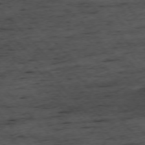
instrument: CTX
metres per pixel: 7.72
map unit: Ap
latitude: -76.3306
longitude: -87.5371
